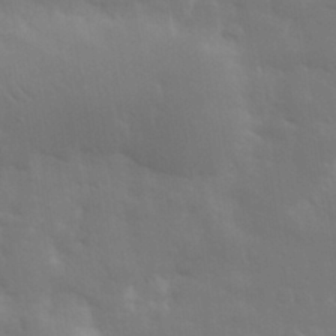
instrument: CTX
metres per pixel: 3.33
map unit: eHh
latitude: 31.3860
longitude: -70.2711
